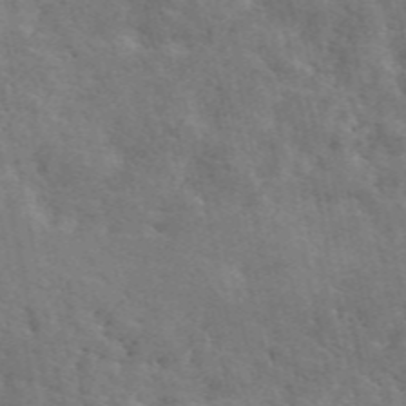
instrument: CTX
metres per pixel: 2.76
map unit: ANa
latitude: 49.1592
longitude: -79.2537
